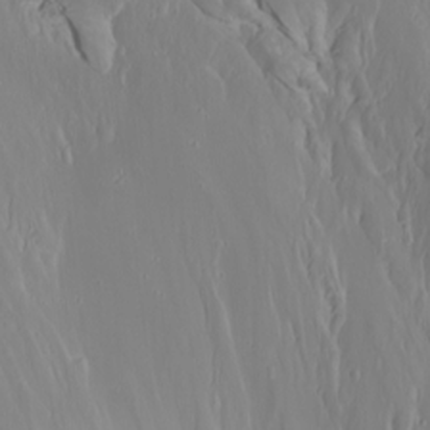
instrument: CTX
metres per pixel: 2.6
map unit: Htu
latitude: -7.1053
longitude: -71.0458
